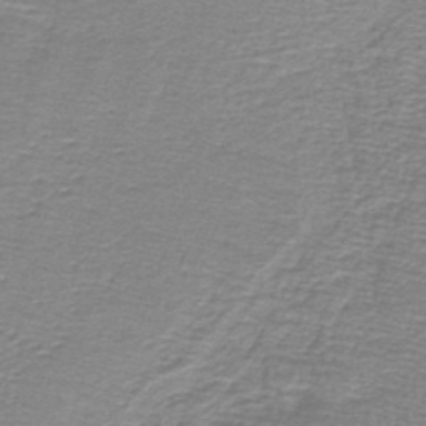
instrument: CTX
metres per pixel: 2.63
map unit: lHb
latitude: -44.1039
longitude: 56.9164
